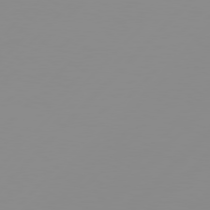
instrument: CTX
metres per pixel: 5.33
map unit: Hpe
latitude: 77.9528
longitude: -139.4993
